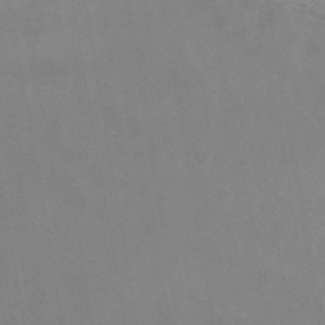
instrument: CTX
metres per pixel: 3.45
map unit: HNhu
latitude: -42.7274
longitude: 101.9556
